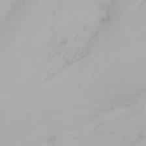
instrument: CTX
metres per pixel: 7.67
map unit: Nhu
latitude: -4.6896
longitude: -69.9528
